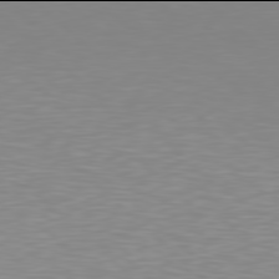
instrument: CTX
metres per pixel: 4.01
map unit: Hpe
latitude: 77.9906
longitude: -173.3859
